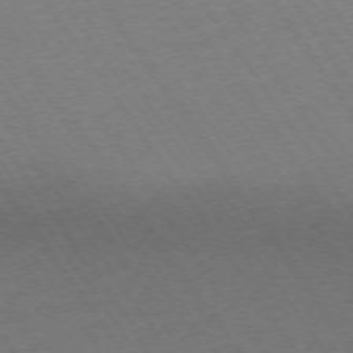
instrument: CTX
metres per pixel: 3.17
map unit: Ap
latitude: -73.8800
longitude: -70.9514
